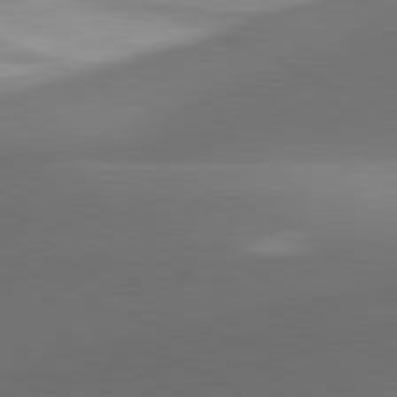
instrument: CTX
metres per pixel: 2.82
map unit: lApd
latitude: 81.5560
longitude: 133.9745
